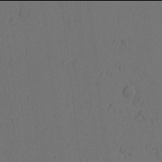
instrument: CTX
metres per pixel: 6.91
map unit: Nhu
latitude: -6.0094
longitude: -153.1214
